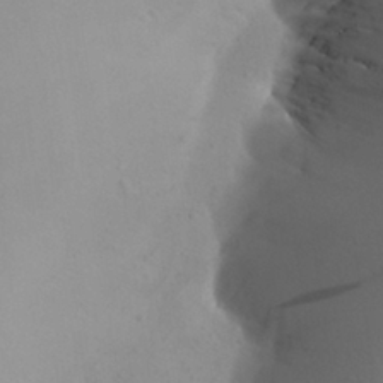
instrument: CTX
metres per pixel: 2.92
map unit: Aa
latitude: 27.4049
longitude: -147.6505
